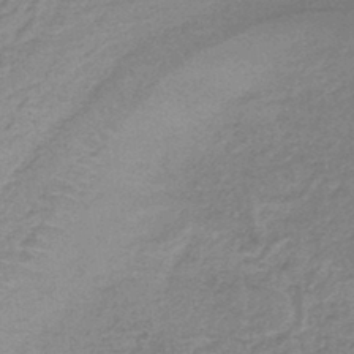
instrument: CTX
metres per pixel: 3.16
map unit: lHb
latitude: -41.5399
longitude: 66.2550
